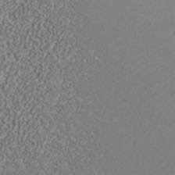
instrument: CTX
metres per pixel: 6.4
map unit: ANa
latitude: 42.5546
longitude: 28.7085
